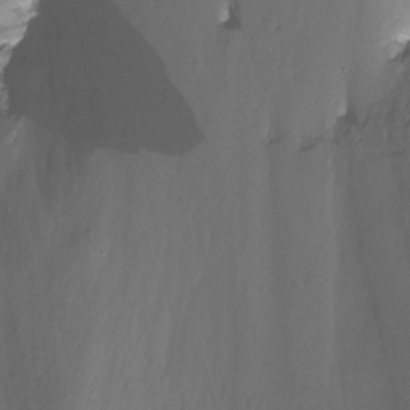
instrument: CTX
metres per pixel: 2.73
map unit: Nhu
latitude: -11.5966
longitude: -47.1592
